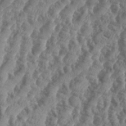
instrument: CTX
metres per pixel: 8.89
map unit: Aa
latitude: 34.7057
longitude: -136.4412
